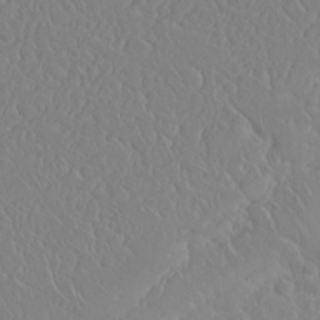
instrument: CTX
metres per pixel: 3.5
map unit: Nhu
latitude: 23.4048
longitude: -64.2711
